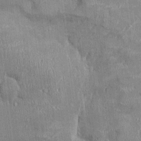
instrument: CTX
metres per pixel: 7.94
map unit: Ht
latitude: -3.8611
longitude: -13.8773
